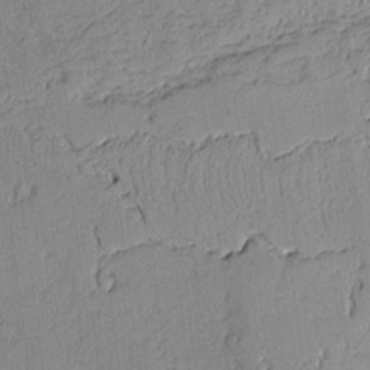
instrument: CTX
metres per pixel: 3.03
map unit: Aa
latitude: 10.4034
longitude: -128.8758
